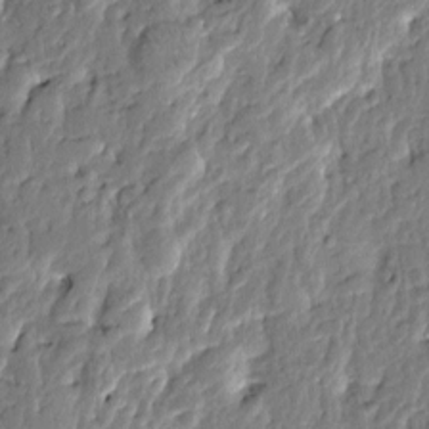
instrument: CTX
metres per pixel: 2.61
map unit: Htu
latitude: -1.7856
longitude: -179.7828
